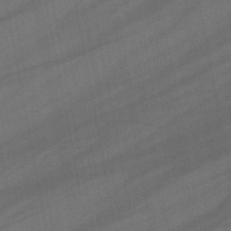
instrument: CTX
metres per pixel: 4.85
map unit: lHb
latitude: -47.3698
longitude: 71.8611
